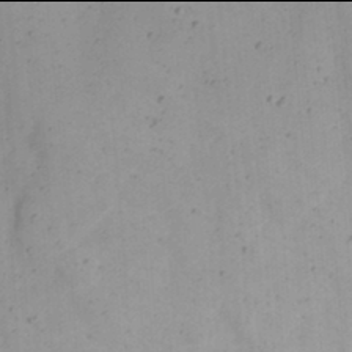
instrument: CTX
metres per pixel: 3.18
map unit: Nhu
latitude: 21.9906
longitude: -70.4223
